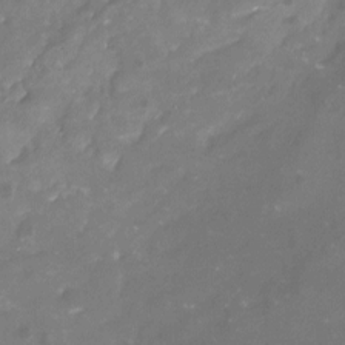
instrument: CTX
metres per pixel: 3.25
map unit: Nhu
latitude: -16.3685
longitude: -57.8961
